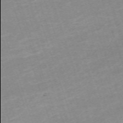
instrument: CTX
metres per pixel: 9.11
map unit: eHh
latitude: -64.3495
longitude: 50.0094
